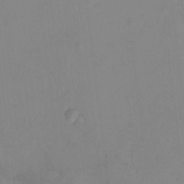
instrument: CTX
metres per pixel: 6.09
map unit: HNhu
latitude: -0.7086
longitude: -6.5168
